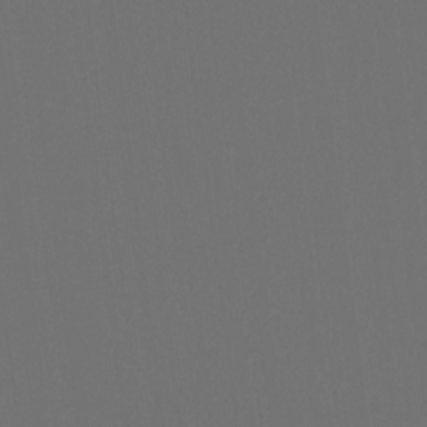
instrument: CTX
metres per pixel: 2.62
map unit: Hto
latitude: -7.6722
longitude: -50.9891
